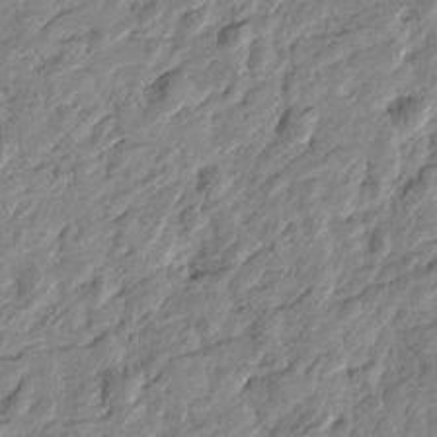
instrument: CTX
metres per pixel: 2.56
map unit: Htu
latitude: -1.7856
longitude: -178.4979
